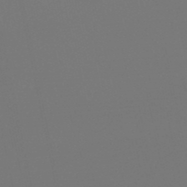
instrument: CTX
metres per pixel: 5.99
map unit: lHb
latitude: -50.1606
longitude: 81.7856
